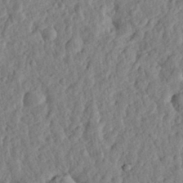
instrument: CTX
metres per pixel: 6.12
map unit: eHh
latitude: 28.5546
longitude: -76.3089
